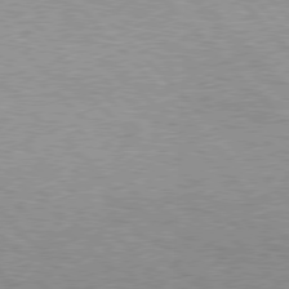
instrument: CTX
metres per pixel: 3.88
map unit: Hpe
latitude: 77.3859
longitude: -157.7260
